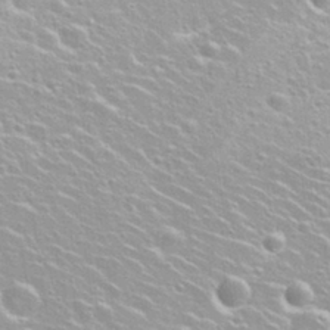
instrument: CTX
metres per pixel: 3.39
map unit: Nhu
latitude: 28.3845
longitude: -51.5938
